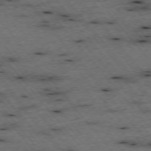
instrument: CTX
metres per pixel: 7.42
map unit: Hpe
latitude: -75.5022
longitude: -16.8380
